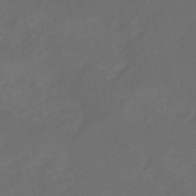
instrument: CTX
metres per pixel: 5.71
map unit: eHb
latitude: -47.8233
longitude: 85.4643
